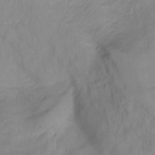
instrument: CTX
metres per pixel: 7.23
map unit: Hto
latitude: -7.4832
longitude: -50.6679
